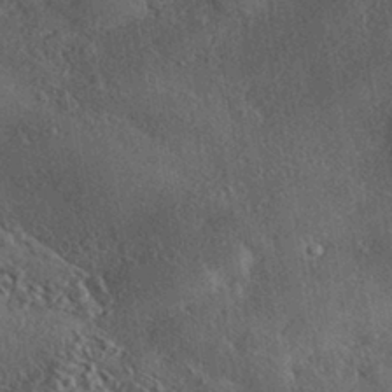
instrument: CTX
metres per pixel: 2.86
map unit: eHh
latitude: -41.2754
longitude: 120.7085
